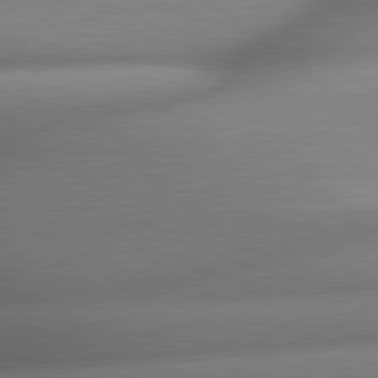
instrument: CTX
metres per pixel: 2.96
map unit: lApd
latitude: 79.9339
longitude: -163.9150
